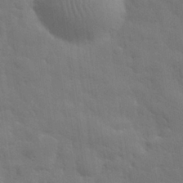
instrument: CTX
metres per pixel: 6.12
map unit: eHh
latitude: 31.7261
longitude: -69.9528
